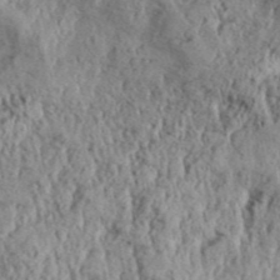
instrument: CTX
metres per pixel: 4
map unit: Aa
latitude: 30.3845
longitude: -136.9892
